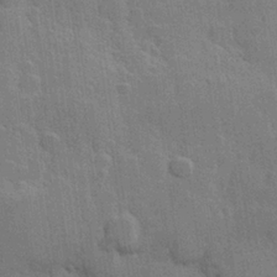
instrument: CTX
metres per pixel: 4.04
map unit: Hve
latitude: 25.7071
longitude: 149.6155
